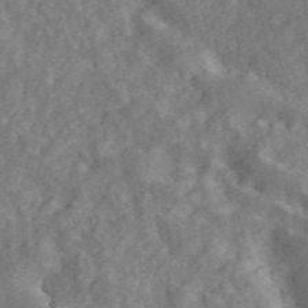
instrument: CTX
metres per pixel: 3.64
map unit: ANa
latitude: 46.0444
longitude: 24.8597
